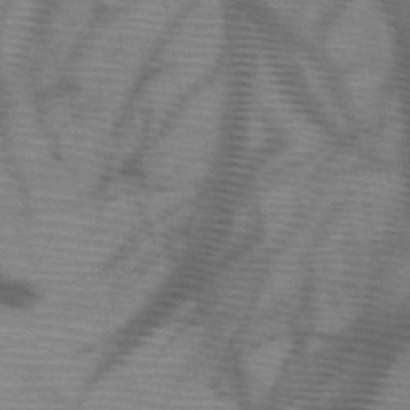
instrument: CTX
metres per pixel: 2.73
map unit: HNb
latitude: -46.5196
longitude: -41.1025
